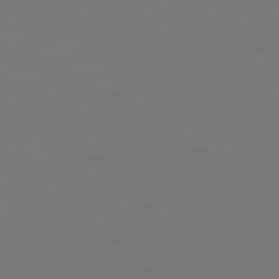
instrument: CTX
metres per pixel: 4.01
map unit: Hpe
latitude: 76.3278
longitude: -130.4223
